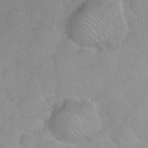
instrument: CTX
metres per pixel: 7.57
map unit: Nhu
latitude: 26.4979
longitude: -56.4412
